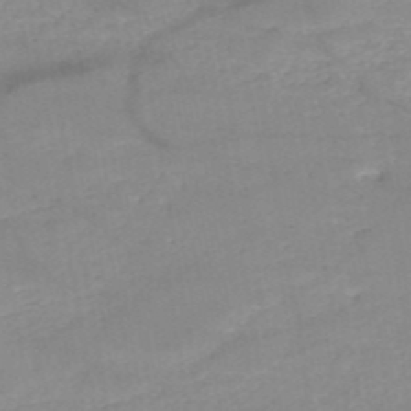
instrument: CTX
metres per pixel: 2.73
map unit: HNb
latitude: -50.1795
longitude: -40.0822
